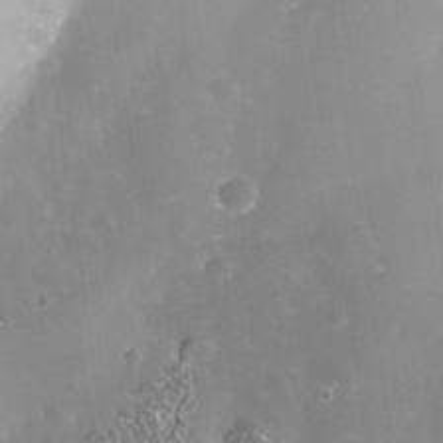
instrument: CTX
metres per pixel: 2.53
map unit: Nhe
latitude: -36.4251
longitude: -118.1389
